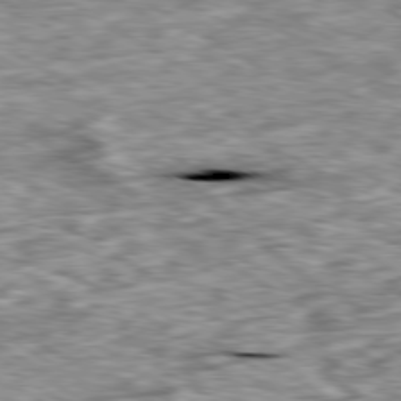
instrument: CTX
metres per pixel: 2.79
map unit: Ap
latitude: -80.4440
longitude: -90.7435
